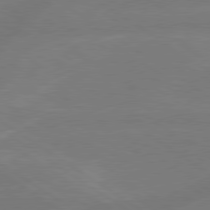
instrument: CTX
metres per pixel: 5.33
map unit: lApd
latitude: 79.3482
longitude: -143.0270
